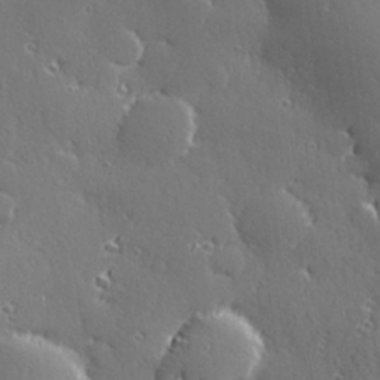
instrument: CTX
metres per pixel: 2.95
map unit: Hve
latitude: 28.2522
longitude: -92.8002
